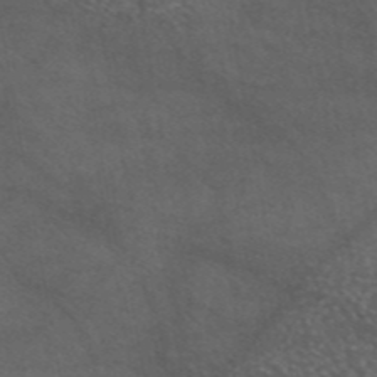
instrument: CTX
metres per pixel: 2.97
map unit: eAb
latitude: 45.6694
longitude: 114.5007
